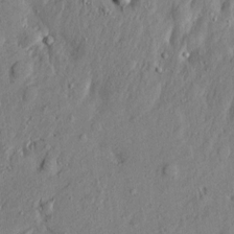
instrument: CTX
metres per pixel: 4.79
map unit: Htu
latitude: -7.5966
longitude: 177.8800
